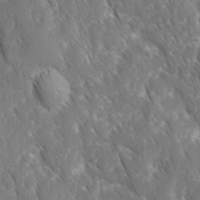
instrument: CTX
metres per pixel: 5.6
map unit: Ave
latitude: -10.6330
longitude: -119.2726
